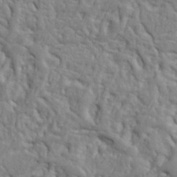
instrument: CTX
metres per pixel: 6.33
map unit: Ht
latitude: 8.6869
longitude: -76.9702
